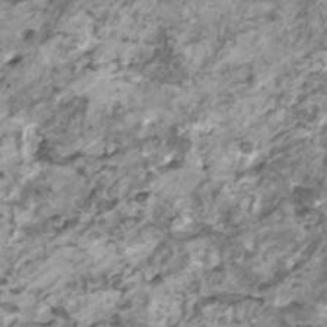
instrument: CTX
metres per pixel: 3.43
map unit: HNhu
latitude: 1.5560
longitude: -0.9324
